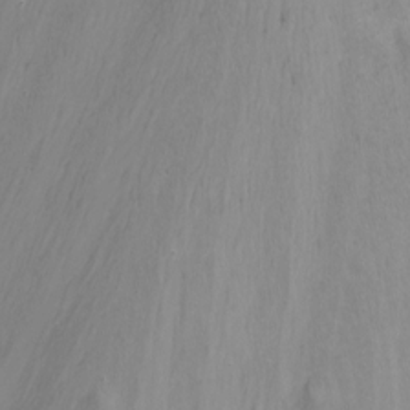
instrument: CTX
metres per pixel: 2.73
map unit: Nhu
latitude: -8.8030
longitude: -49.8583
